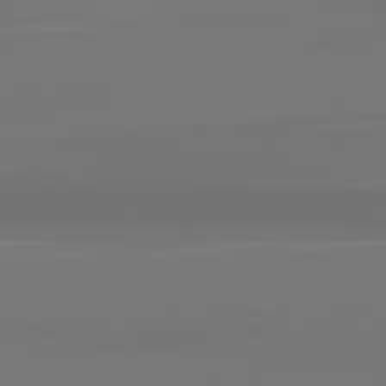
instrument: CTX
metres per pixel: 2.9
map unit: lApd
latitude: 83.4048
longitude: -131.3293
